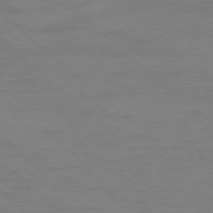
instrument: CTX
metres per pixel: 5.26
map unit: Ap
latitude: -77.9367
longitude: -68.0255
